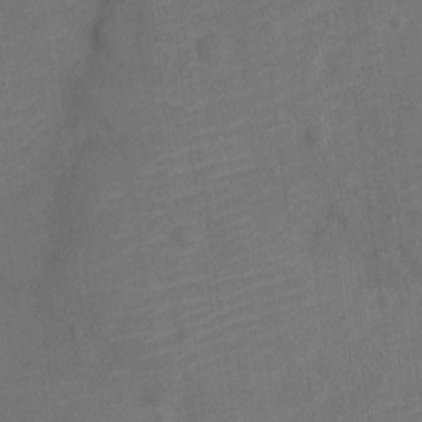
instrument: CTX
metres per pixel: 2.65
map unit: Nve
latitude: -18.9164
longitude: 108.9353
